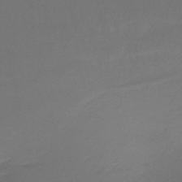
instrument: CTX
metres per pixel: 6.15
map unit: lHb
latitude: -43.8800
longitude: 63.4643
